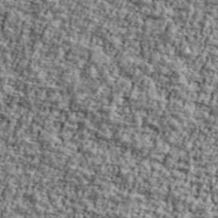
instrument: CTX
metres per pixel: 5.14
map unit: Ave
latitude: 42.1956
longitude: -111.1214
